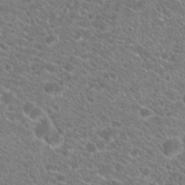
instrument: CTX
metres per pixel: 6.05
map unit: Hto
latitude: 20.5924
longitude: -38.8002
